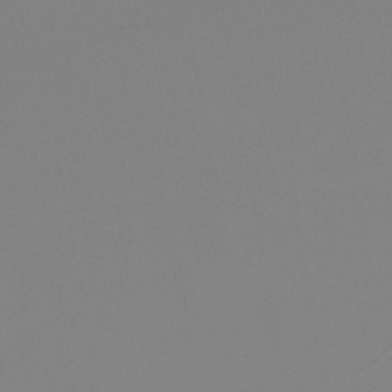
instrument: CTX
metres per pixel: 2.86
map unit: lHb
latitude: -46.9730
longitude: 71.0675
